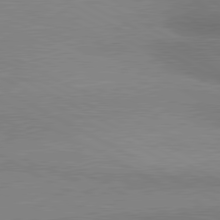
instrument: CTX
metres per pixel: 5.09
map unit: lApd
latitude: 80.6113
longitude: 165.5210
